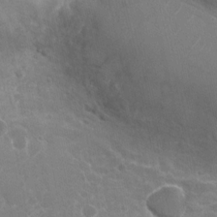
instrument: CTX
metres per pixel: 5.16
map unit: Nhu
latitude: -27.2753
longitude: -61.8772
